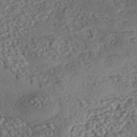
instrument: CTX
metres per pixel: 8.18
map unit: eHh
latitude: -43.1998
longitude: 121.3131
